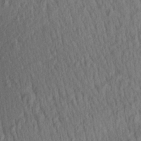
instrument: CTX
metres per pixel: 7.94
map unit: Aa
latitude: 27.7261
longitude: -141.5371
